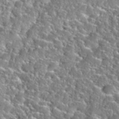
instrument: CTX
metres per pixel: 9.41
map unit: Nhu
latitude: 31.9528
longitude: -51.3670
